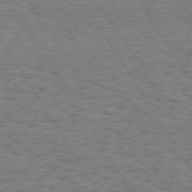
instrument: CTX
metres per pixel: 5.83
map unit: Hpe
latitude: 73.1404
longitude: -130.2523
